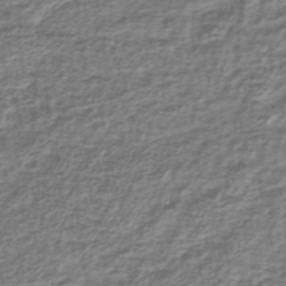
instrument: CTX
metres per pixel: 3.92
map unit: lHb
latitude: -41.1242
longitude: 70.6141
